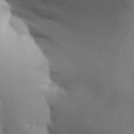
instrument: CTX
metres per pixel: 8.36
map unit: Aa
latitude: 32.8947
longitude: -143.8017
